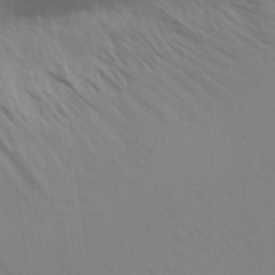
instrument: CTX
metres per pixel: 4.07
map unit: Aa
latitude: 25.9906
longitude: -143.2726
